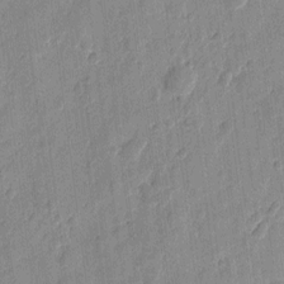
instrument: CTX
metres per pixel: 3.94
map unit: eHh
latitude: 7.9150
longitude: -73.9339
